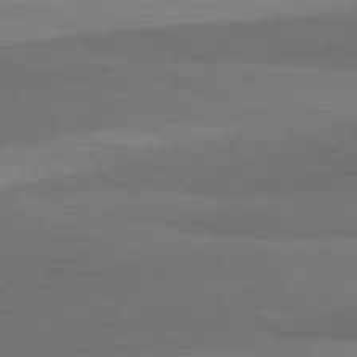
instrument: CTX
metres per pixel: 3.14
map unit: lApd
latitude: 82.2900
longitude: 159.0486
